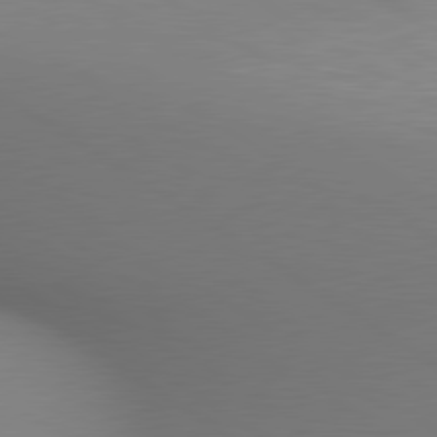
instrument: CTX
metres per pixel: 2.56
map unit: lApd
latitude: 80.1578
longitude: 133.8234
